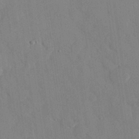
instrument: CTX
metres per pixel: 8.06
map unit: eHh
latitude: 26.8569
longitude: -79.8773
